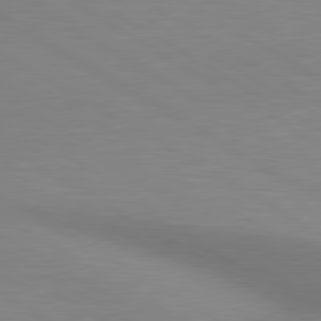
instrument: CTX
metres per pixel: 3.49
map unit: lApd
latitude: 80.4601
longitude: 130.6707
